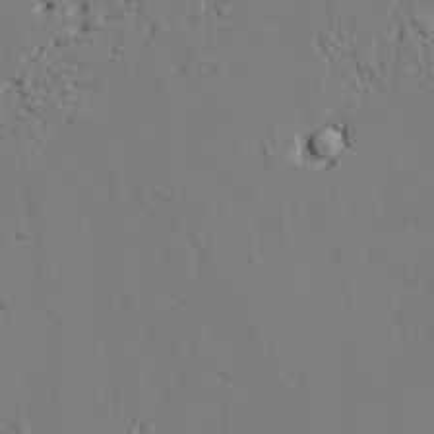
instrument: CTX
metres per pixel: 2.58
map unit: lAvf
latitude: 25.6693
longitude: -110.5924
